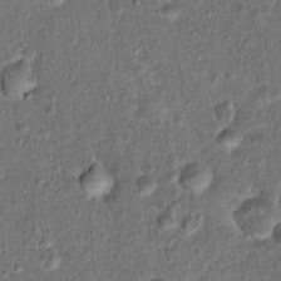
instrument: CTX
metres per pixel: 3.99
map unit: Hto
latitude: 15.7639
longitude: -41.0080
